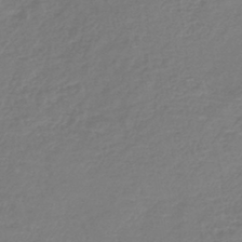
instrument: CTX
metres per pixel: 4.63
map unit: lHb
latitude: -42.6707
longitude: 75.8045
